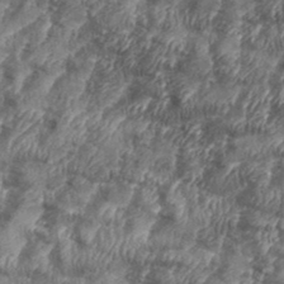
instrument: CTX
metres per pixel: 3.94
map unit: eHh
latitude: 35.9339
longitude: -137.3104
